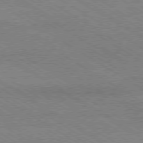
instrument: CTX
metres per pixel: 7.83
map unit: Ap
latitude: -80.0661
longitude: -82.0633
